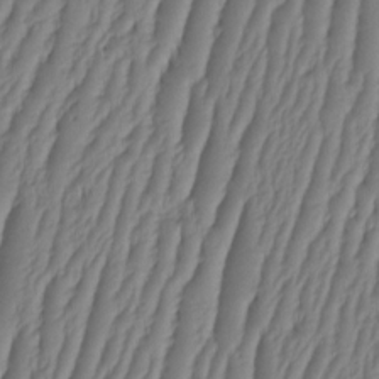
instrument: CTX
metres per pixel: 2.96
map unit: HNhu
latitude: -1.7667
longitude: 14.1606
